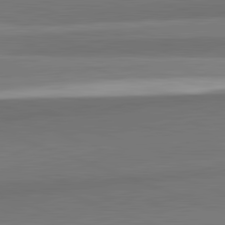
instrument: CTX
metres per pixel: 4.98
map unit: lApd
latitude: 82.3656
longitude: 153.2187
